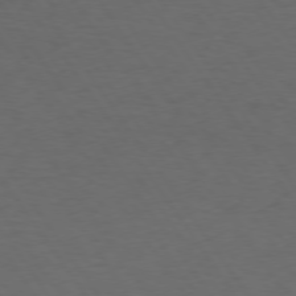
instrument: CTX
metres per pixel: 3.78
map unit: Hpe
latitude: 74.1767
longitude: -130.5168
